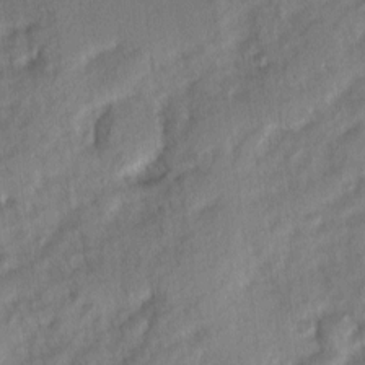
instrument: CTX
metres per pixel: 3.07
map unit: Ave
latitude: 1.7260
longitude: -110.0255
